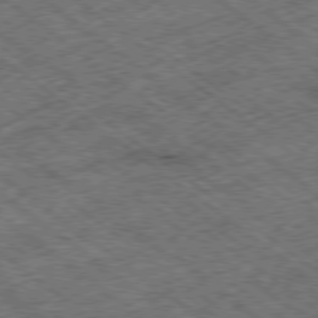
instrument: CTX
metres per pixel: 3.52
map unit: Ap
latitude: -79.2565
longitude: -51.0080
